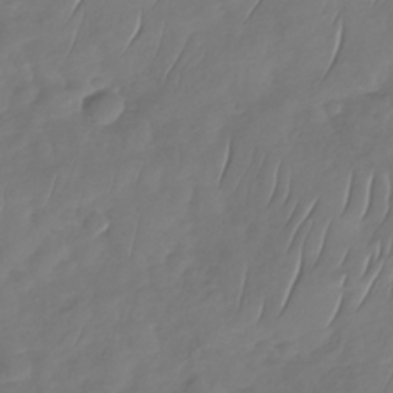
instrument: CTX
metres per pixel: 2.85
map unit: Nhu
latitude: -30.1228
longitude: -58.9514
